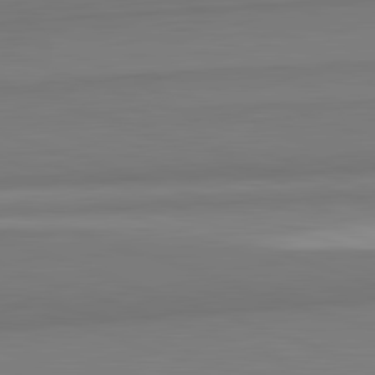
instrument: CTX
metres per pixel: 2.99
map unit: lApd
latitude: 82.4034
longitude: 169.3320
